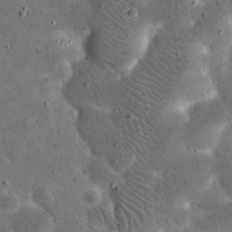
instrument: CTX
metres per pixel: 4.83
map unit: eHh
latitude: 21.1592
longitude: -65.4615
